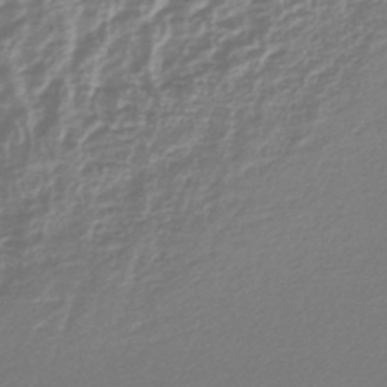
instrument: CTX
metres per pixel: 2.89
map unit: lHb
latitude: -44.3684
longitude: 76.2173
